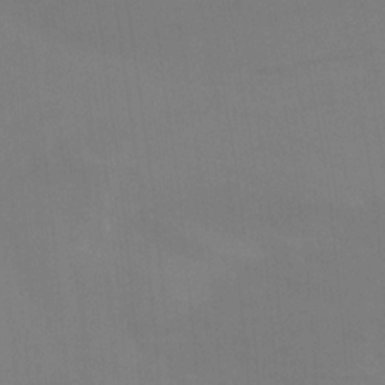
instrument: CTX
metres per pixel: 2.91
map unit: Nhu
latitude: -15.5588
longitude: -56.4978
